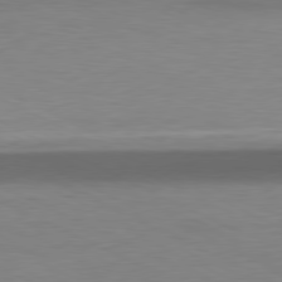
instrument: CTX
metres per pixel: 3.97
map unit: Ap
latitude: -81.2565
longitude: -77.3103
